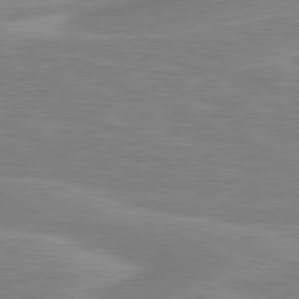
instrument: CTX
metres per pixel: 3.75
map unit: lApd
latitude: 80.8758
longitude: 173.1242
